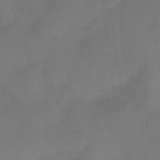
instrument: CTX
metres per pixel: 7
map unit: Nve
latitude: -27.5777
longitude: -147.9717
